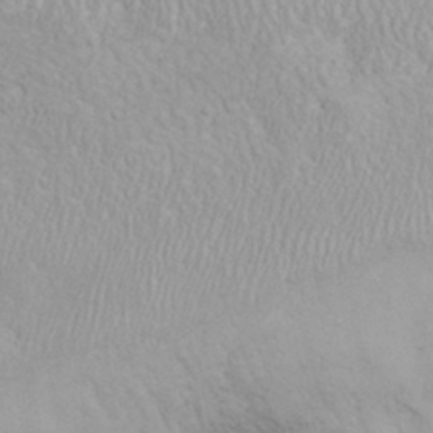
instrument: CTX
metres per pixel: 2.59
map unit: eHh
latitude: 32.1578
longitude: -60.9702
